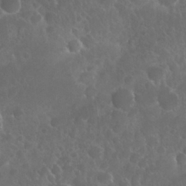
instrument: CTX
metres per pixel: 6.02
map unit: Nhu
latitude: 27.8395
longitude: -62.3656
